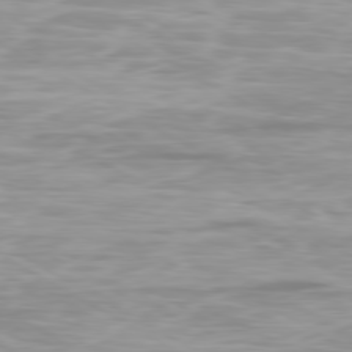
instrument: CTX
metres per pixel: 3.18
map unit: Ap
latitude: -80.2929
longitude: -60.0822
